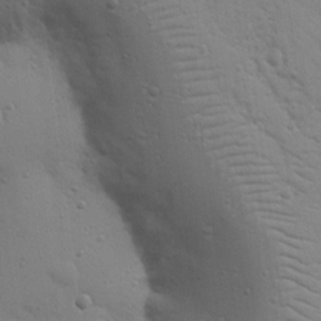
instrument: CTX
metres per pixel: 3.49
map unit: Nhu
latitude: 17.8583
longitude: -78.4790
